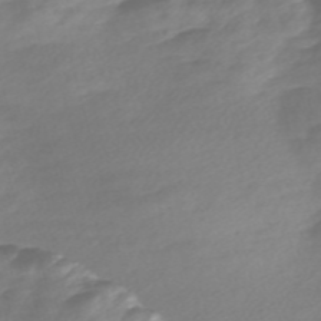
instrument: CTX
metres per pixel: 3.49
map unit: Nve
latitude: -57.8044
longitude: 57.7477
